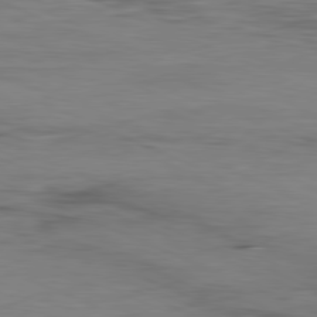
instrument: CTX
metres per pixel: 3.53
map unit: Ap
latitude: -81.3699
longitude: -81.4804
